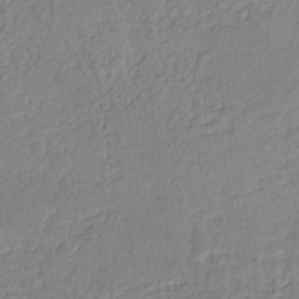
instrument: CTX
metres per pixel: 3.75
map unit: eHb
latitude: -30.3306
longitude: 62.8219
